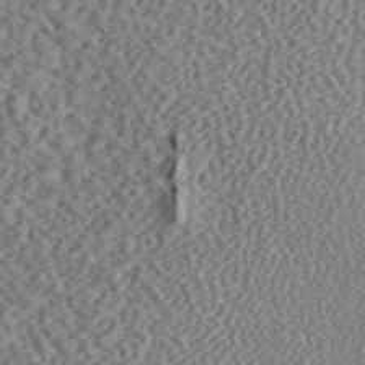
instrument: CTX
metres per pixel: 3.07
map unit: ANa
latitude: 46.5168
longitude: 50.5196
